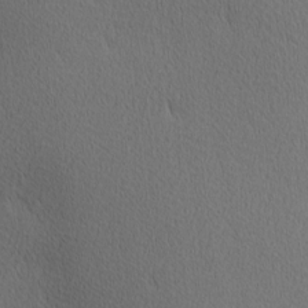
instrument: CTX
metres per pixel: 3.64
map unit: Ave
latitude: 11.5182
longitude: -107.5182
